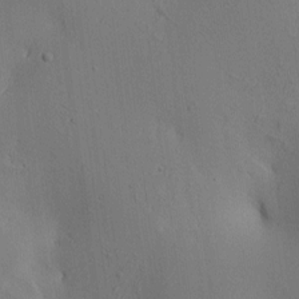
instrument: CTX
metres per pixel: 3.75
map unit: lAa
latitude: 6.5168
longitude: -114.1766
